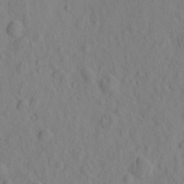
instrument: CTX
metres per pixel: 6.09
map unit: eHh
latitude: -2.1038
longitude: 18.9353
